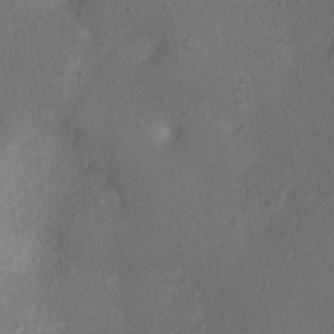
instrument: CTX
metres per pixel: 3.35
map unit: Ht
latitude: -3.6155
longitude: -15.8017
